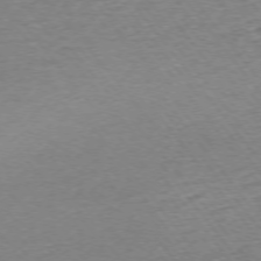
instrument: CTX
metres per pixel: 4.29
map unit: Ap
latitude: -75.3321
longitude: -88.4979
